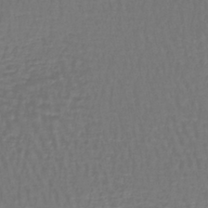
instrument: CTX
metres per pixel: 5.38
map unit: lHb
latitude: -42.8974
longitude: 65.1809
